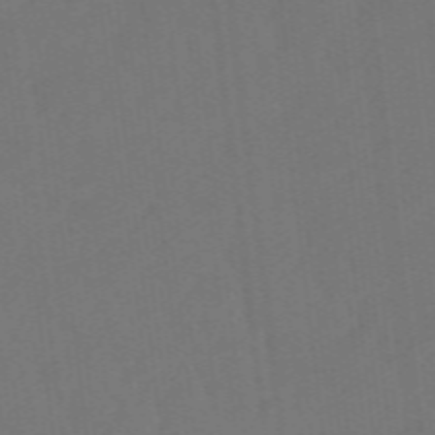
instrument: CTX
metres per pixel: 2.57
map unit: eHb
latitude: -49.6155
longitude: 83.5966
